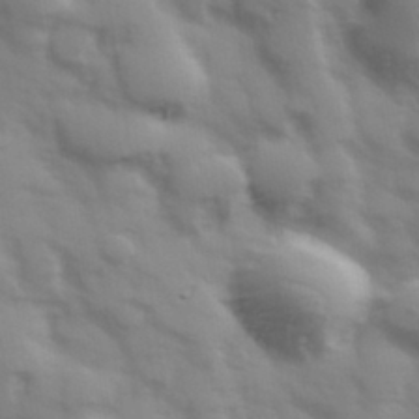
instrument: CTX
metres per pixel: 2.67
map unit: Hve
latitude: 32.6868
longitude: 150.1795
